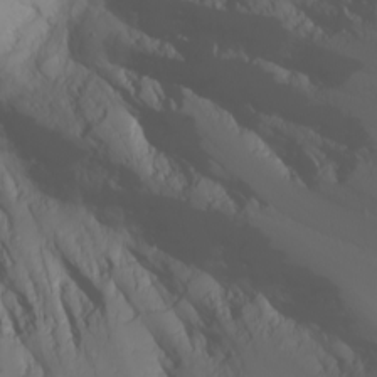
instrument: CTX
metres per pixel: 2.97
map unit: Nhu
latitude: -7.1431
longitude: -90.2523
